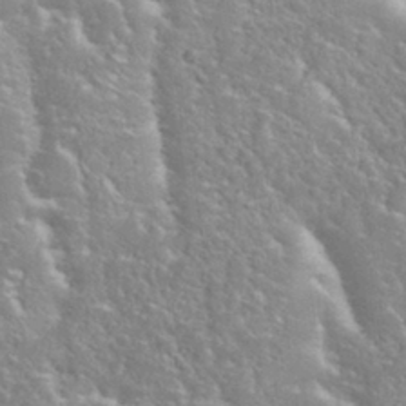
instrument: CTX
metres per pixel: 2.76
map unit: Nhu
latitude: 28.1011
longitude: -51.5749
